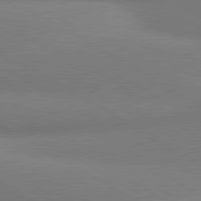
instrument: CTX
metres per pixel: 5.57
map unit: lApd
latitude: 80.7057
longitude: 130.8408
